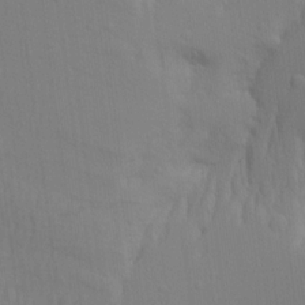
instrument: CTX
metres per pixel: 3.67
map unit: Aa
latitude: 15.8395
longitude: -143.3482
